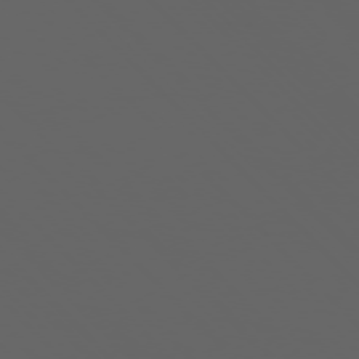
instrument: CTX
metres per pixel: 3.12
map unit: Ap
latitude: -76.2362
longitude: -75.3671
